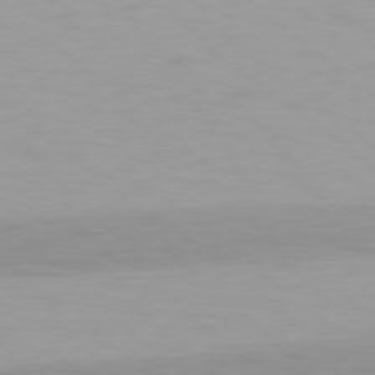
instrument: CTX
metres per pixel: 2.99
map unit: Hpe
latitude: 78.2145
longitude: -170.1200
